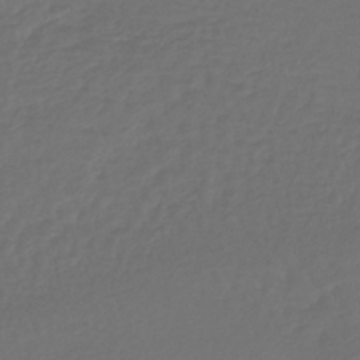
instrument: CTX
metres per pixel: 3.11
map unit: lHb
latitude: -43.6910
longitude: 67.8800
